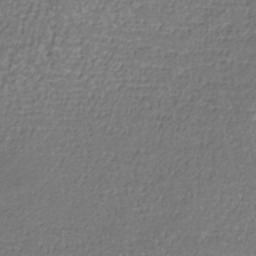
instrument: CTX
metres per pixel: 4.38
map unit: lHb
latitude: -32.9920
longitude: 67.5777
